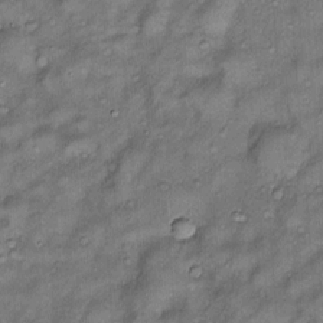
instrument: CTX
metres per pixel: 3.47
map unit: Htu
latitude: -6.4062
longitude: 158.8219
